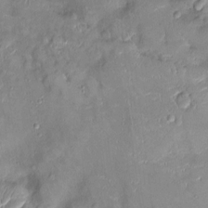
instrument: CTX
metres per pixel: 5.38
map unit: Ht
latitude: -4.9163
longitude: -14.1389
